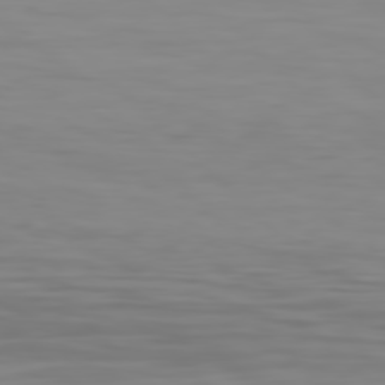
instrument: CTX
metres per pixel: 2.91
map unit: Hpe
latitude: 76.8380
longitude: -164.5735
